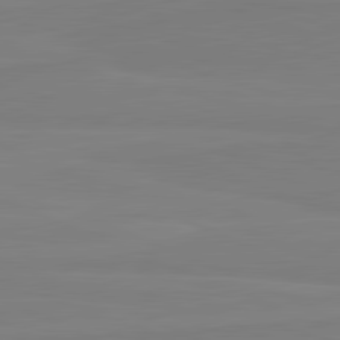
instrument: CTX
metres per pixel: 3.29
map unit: lApd
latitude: 81.8772
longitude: 166.2173
